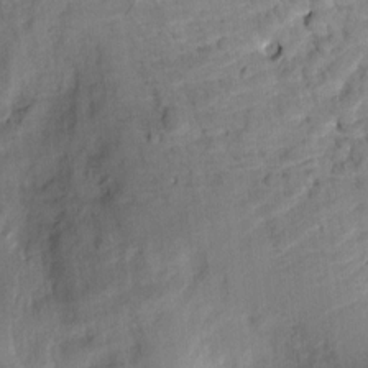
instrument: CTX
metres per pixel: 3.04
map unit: Htu
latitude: 2.0255
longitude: -179.4238
